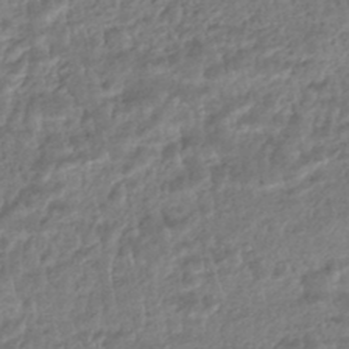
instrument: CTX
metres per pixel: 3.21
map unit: HNhu
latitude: -46.6140
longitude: 102.5196
